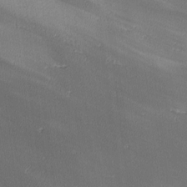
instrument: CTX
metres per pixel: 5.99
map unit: Hve
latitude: 2.9891
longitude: -122.3089
